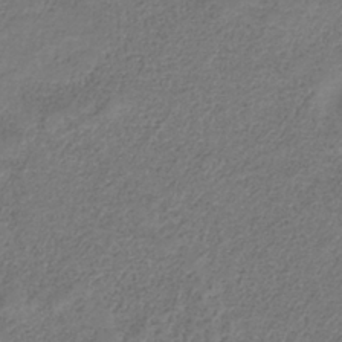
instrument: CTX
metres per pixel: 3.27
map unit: HNb
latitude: -32.7464
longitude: 56.1228
